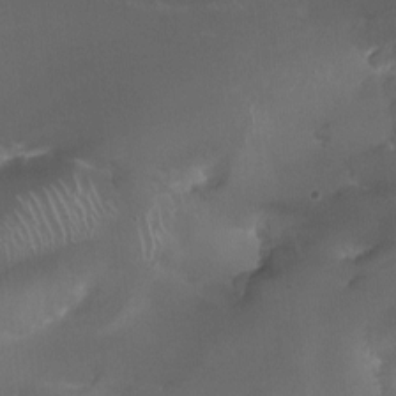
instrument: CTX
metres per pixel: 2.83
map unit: HNhu
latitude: 0.7435
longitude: -3.3481
